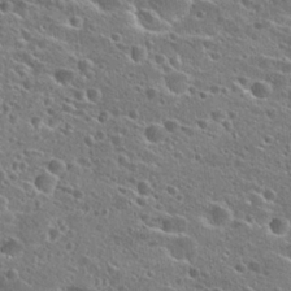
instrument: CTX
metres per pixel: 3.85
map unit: Hto
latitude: 25.8961
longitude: -45.8772
